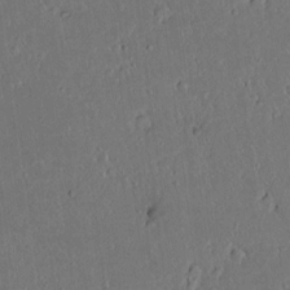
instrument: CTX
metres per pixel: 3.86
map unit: lAvf
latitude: 7.6694
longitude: 168.1794
